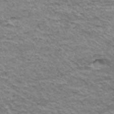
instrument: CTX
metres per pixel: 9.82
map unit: Hto
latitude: 36.4034
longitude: -42.7624
